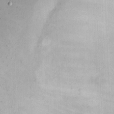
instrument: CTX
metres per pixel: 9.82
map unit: eHh
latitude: 21.3293
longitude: -70.7057
